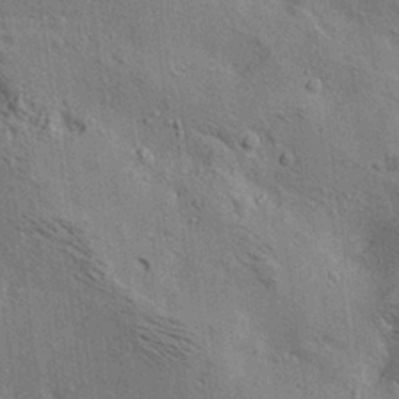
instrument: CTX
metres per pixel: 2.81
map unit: lAa
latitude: 19.4237
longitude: -139.6883
